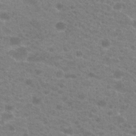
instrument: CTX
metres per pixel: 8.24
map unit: Hto
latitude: 20.1956
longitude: -37.4616
